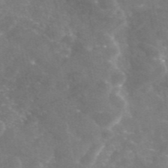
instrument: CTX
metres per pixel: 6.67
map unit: eAb
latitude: 46.1389
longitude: 120.2361
